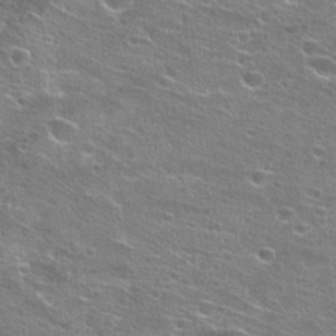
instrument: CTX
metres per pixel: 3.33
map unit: Hto
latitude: 25.2159
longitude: -44.1389
